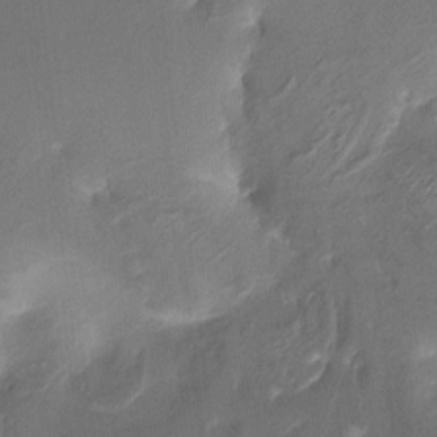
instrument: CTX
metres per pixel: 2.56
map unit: HNhu
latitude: 8.3845
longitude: -3.9150
